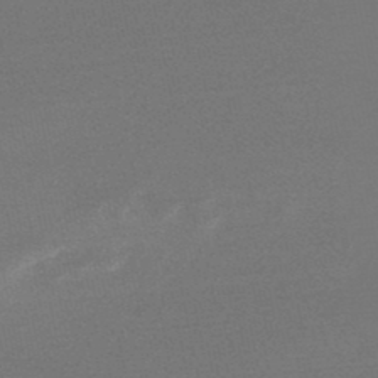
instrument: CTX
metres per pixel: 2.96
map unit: lHb
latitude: -48.6330
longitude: 66.6329
